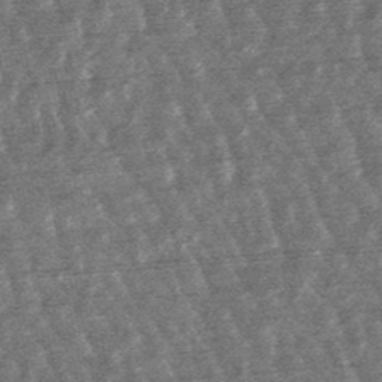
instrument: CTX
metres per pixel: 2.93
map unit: lHb
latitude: -48.1795
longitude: 80.1417
